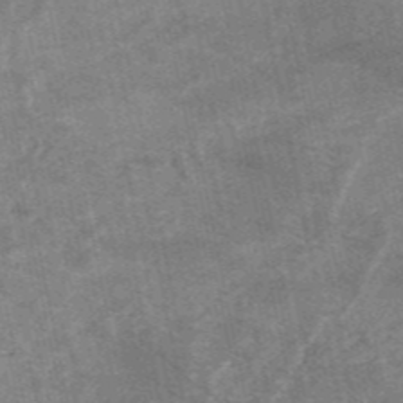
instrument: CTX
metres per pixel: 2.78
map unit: HNb
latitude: -53.7477
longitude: -46.5924
